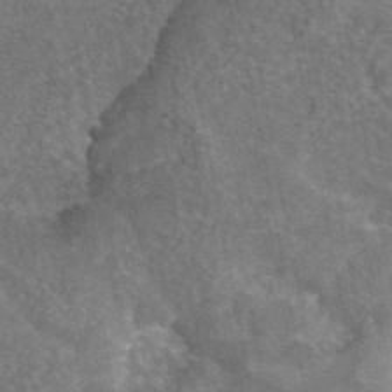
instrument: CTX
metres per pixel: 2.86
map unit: eAb
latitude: 45.0836
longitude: 109.0864
